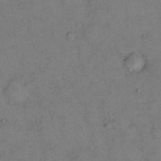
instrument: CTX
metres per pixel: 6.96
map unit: eHh
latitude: 13.1592
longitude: -63.1026
